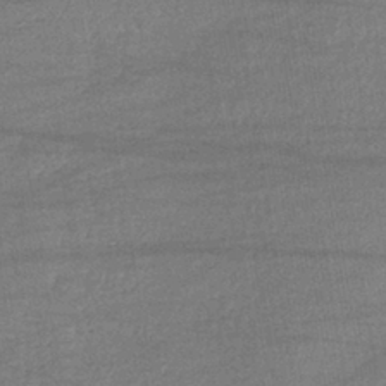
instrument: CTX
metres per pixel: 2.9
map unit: lHb
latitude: -40.3873
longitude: 69.0864
